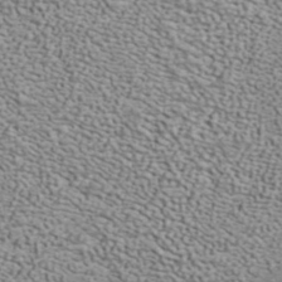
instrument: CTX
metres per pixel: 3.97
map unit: ANa
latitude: 40.0633
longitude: 20.8974
